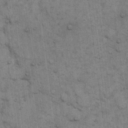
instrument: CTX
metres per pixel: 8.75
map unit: eHh
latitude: 15.5560
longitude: -65.6505
